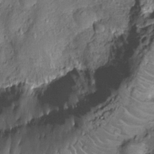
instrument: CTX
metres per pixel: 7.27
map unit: Nhu
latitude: -12.6896
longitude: -23.3293
